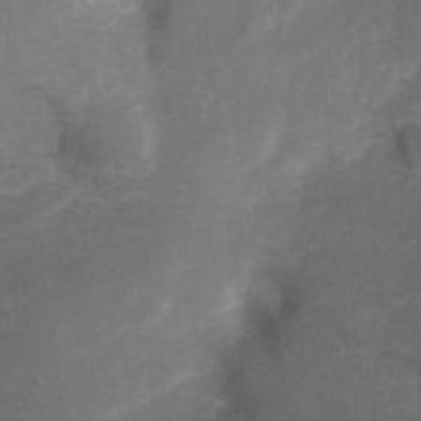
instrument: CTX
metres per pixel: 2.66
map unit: Ht
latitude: 4.8380
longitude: -30.2523
